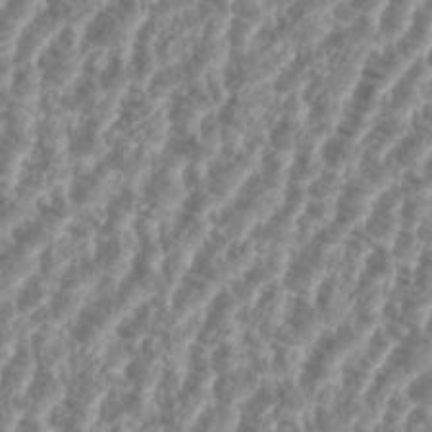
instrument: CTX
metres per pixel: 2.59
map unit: eHh
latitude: 35.4993
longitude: -136.0633
